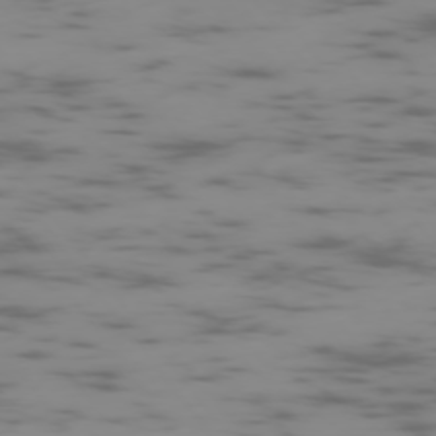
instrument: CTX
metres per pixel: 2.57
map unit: Ap
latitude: -75.4833
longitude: -67.6127
